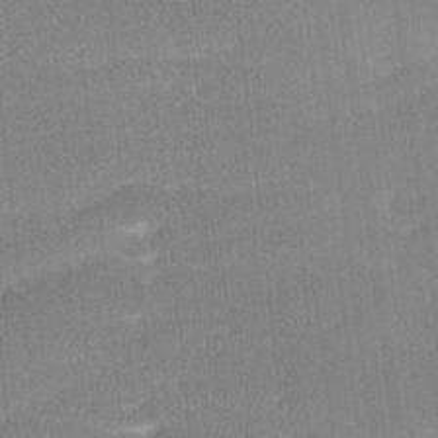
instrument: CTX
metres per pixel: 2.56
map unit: Ave
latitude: 18.1766
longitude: -137.1403
